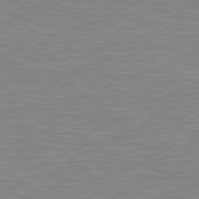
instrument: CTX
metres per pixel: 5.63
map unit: Hpe
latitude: 79.2726
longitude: -122.0822
